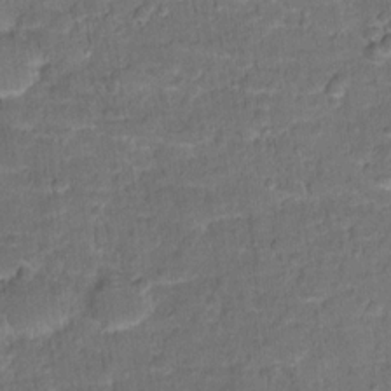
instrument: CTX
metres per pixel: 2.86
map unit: Hto
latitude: 15.9906
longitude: -36.9892
